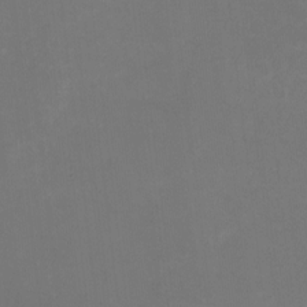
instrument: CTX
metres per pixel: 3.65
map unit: HNhu
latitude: -1.7478
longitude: -4.5546
